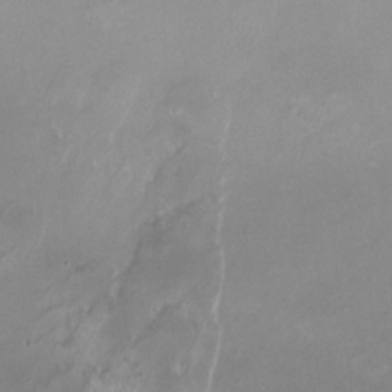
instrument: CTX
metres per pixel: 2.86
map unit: HNhu
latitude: -0.4062
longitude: -4.5168
